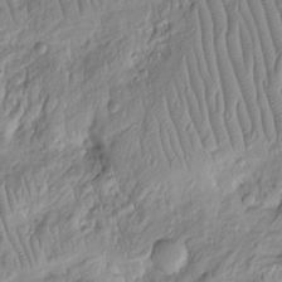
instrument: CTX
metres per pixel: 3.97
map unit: Htu
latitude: -5.9367
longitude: 154.2172
